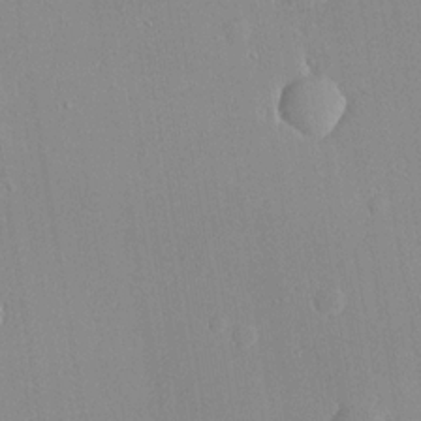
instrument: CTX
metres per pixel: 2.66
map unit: lHvf
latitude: 20.8947
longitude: 145.2754
